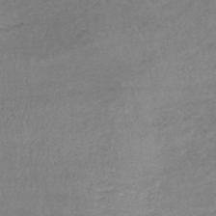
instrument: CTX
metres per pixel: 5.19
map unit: lHb
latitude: -41.1242
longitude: 73.9367
